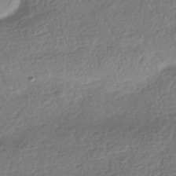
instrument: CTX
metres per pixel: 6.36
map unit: HNhu
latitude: -42.2928
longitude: 98.1039
